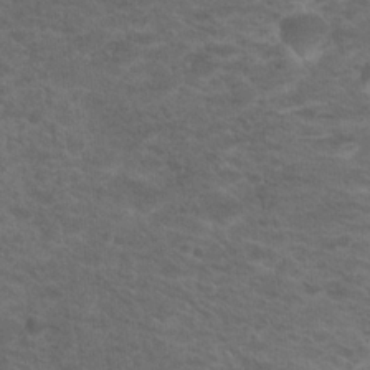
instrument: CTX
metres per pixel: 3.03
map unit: Hto
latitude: 19.8205
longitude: -37.8584
